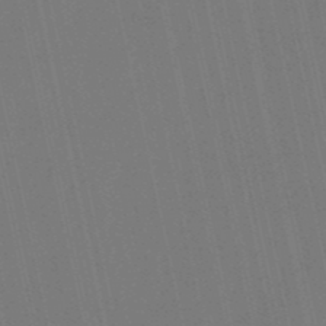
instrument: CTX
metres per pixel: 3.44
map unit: eHb
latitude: -50.8597
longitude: 77.0297
